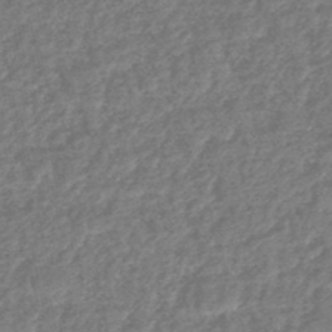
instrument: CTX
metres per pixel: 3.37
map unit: HNhu
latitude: -48.0094
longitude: 97.0298
